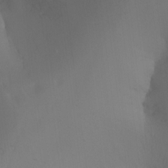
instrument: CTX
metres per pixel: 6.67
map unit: Ht
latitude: -16.6519
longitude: -43.1214
